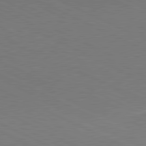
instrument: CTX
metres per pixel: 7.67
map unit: lApd
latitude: 80.9514
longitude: 148.2551
